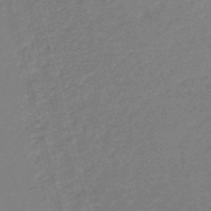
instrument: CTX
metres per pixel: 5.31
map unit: eHb
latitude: -49.0865
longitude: 87.1053
